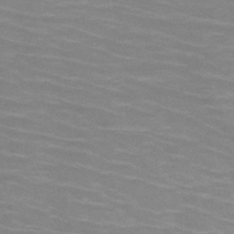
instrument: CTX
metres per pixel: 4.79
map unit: HNb
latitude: -46.8597
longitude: -46.6491
